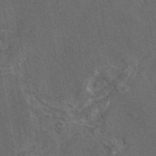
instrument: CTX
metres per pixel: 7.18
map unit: eAb
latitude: 46.4034
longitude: 108.6896
